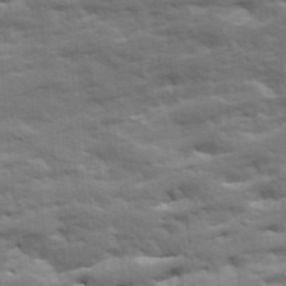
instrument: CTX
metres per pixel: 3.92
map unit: Ave
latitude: 19.3481
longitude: -129.8583
